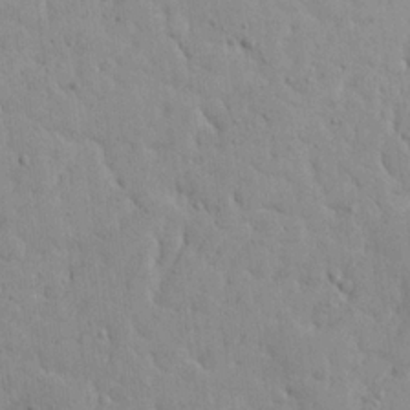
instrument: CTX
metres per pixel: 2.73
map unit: Ave
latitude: 18.0822
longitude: -141.1781
